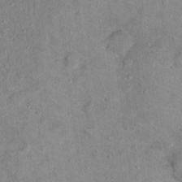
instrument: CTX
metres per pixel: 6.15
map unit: Hto
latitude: 14.1389
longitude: -37.6316
